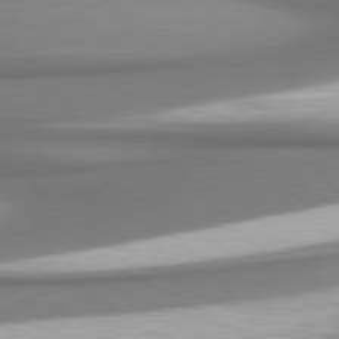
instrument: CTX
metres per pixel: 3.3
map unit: lApd
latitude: 80.4979
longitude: 179.9367
